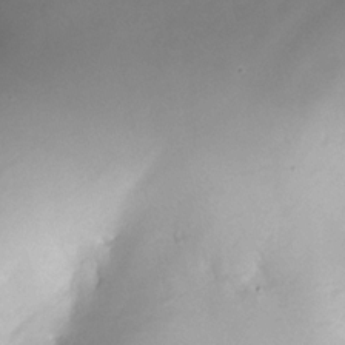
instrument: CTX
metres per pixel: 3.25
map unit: Nhe
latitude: -31.4454
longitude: -116.1956
